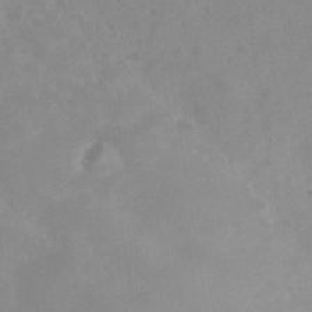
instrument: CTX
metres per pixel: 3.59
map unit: Nhe
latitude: -37.4076
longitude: -113.1025
